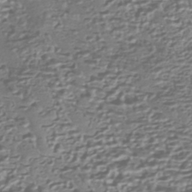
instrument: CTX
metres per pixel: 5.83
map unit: HNhu
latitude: -43.4832
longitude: 98.5007
